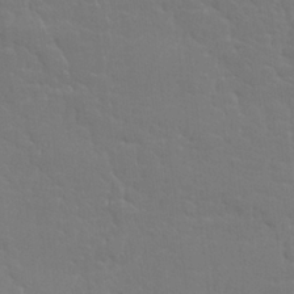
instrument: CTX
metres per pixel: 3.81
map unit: lHvf
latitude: 24.4790
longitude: 141.1620
